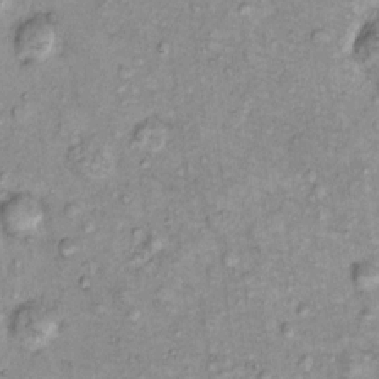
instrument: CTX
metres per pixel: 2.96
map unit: eHh
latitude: -0.2362
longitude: 16.7652
